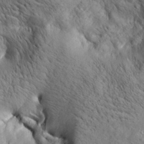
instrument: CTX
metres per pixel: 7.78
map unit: lAa
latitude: 20.0255
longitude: -139.9717
